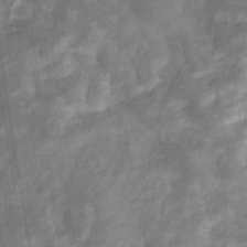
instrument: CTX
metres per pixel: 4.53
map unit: eHb
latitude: -34.4629
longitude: 73.4454
